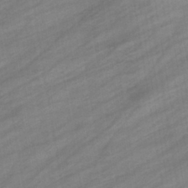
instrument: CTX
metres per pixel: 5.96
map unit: eHb
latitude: -38.9542
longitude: 81.8234
